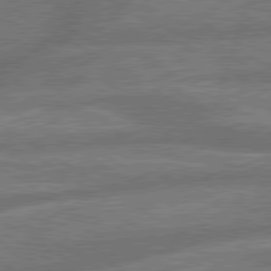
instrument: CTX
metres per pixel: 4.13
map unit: lApd
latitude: 79.7450
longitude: -165.8394
